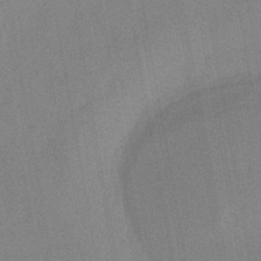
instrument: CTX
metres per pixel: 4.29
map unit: eHb
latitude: -44.3117
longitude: 85.8989
